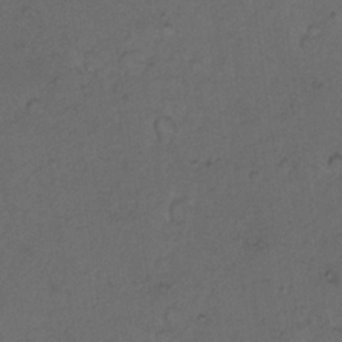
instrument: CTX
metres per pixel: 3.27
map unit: Hto
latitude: 9.7261
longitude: -60.4790
